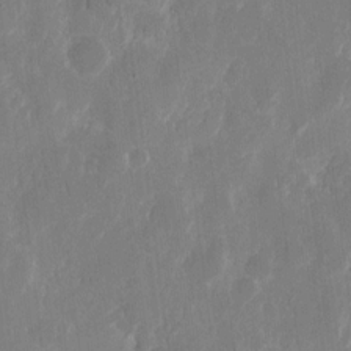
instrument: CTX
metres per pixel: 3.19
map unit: eHh
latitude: 11.4616
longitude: -71.6127
